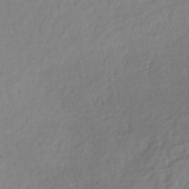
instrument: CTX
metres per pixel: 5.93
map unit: lHb
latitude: -38.4251
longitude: 69.7288
